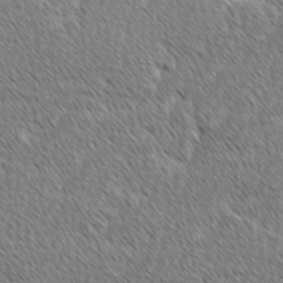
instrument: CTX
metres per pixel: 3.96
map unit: lAvf
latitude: -1.6911
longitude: -114.8002
